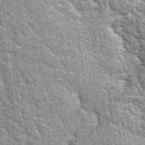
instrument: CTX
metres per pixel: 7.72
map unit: Hto
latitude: 34.8947
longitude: -52.0255
